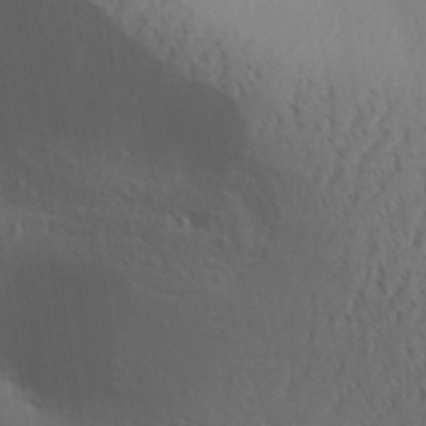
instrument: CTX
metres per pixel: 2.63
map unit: Aa
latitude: 30.2334
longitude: -140.1388
